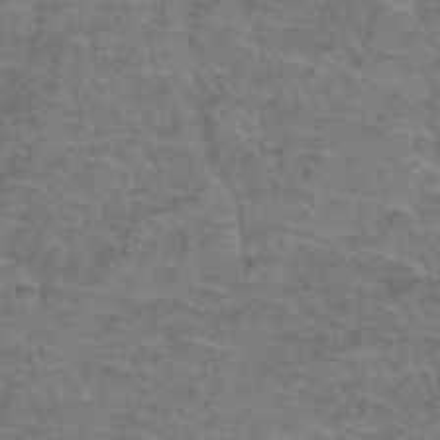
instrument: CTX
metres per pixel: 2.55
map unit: Hto
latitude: 37.3482
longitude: -42.4412
